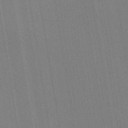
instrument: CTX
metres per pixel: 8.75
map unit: HNb
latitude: -34.0661
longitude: 54.8219
